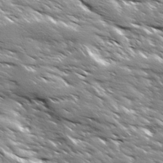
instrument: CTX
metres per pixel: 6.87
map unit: Ave
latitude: 18.6112
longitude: -136.8002
